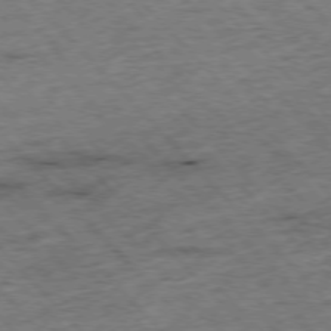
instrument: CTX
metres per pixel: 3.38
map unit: Hpe
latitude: -76.8786
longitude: -16.2145
